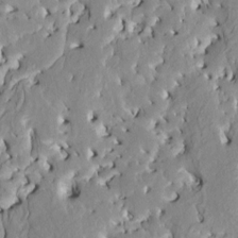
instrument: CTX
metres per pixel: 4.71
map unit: HNhu
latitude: 7.9717
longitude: -2.5168
